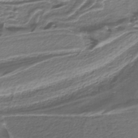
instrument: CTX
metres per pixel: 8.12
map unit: lHb
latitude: -39.3699
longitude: 53.2753
